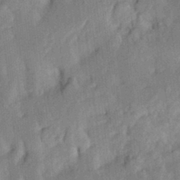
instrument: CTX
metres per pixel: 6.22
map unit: Aa
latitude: 22.1011
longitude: -150.5734
